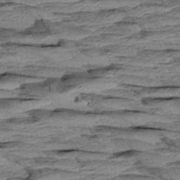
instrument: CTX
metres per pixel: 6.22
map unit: Aa
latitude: 8.2334
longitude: -137.4238
